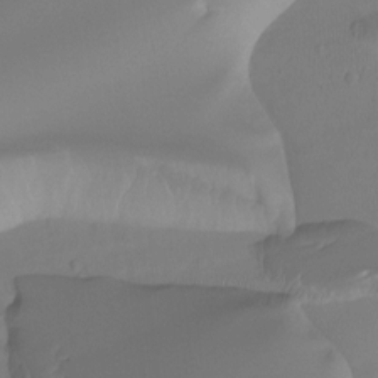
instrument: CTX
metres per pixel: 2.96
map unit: Ht
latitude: -9.7855
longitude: -39.9150
